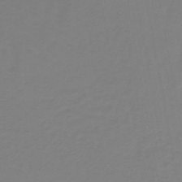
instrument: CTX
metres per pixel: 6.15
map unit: lHb
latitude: -41.8422
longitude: 63.8800
